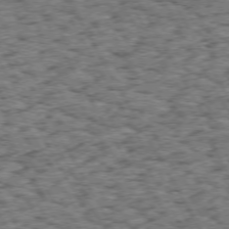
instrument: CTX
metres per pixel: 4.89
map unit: Hpe
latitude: 72.4034
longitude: -127.1592
